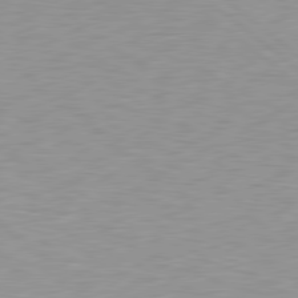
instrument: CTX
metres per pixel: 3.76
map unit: lApd
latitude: 79.3482
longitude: -88.6680
